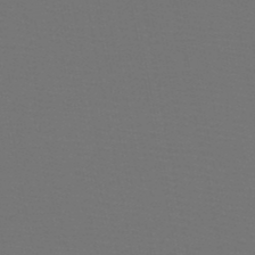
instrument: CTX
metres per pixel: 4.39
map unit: HNb
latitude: -47.9556
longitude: -42.8002
